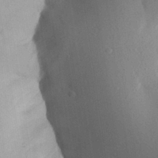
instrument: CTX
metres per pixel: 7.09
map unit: Aa
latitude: 27.5182
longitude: -148.1767
